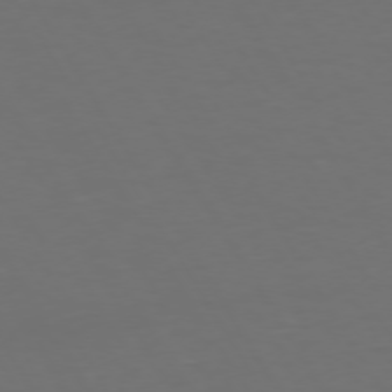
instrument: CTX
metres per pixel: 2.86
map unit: Hpe
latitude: 72.4034
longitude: -126.8380
